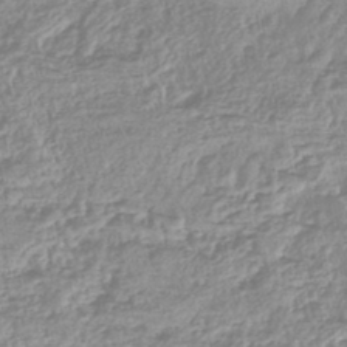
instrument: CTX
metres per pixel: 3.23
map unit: lHb
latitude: -44.7841
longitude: 78.4440
